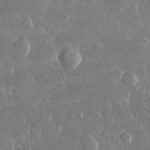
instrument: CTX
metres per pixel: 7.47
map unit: lHvf
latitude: 30.4790
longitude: -92.5168
